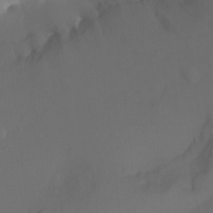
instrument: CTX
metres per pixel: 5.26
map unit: Ht
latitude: 0.2900
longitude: -35.2914
